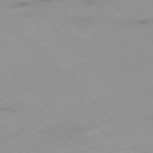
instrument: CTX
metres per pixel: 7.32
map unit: Ap
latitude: -77.1998
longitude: -91.0647
